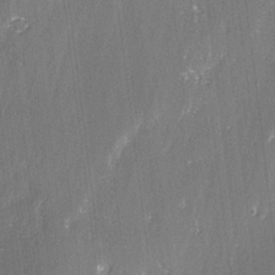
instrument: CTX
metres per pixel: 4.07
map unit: lAvf
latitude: -2.8030
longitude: -107.9528
